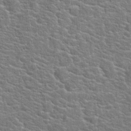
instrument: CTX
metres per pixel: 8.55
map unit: Hto
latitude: 20.3845
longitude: -44.3467
